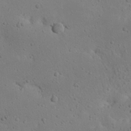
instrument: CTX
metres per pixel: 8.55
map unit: Nhu
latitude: 22.7057
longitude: -72.4979
